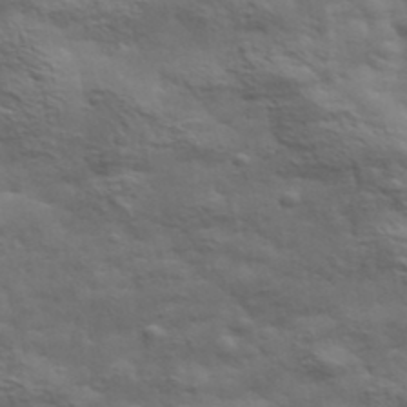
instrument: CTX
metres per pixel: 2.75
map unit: eHh
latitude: 36.5546
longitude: -80.9514
